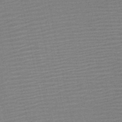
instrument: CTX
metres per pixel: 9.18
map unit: HNb
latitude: -52.0472
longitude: -47.6505
